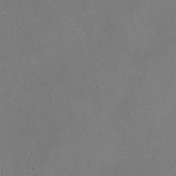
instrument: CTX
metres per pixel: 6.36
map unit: HNhu
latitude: -1.7100
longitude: -0.4412
